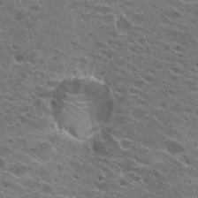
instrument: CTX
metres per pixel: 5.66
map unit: Hto
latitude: 22.0822
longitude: -42.0633
